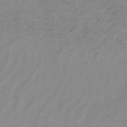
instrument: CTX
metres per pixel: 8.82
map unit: HNb
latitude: -54.1039
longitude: -42.4223
